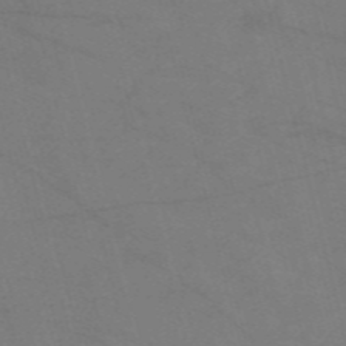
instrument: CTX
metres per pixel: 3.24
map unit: Nve
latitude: -57.7666
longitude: 50.9731
